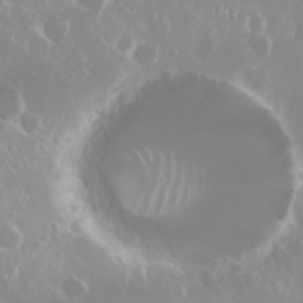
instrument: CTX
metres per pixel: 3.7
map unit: Nhu
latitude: 29.2915
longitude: -61.4615
